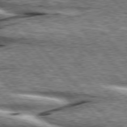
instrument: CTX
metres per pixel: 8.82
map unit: lApd
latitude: 76.3278
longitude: -82.7246
